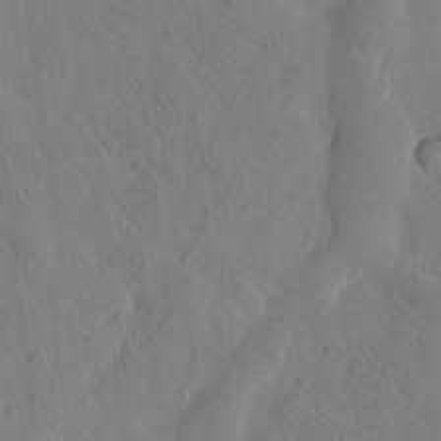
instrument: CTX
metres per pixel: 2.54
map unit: Htu
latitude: -3.0864
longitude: 168.2361
